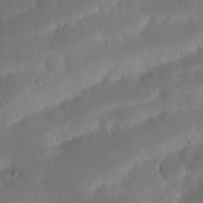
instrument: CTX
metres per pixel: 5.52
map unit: Nhu
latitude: 21.5560
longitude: -72.7058
